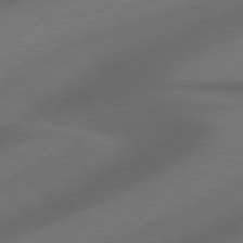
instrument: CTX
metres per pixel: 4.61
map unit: Hpe
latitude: 77.8394
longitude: -149.8394
